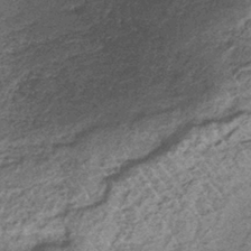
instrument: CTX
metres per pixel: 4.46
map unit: lHb
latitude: -36.7652
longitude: 65.9745
